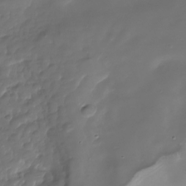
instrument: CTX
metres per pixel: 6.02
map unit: Nhu
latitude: -28.3495
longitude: -67.4804
